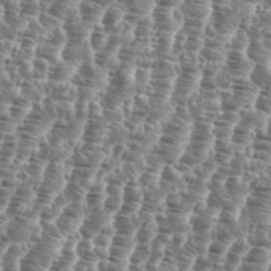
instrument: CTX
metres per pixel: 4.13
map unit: eHh
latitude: 34.9702
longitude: -135.6127
